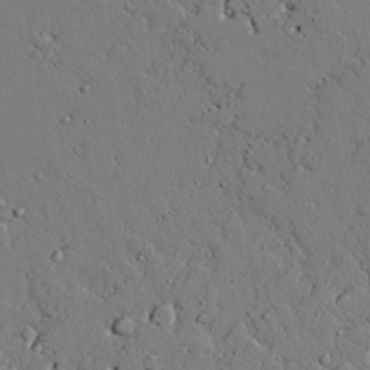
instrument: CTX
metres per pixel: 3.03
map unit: lAvf
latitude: 24.4412
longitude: -110.0444
